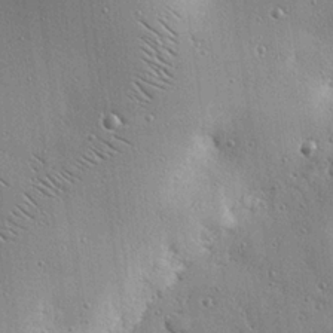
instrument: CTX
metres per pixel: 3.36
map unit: eHh
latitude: 23.9339
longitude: -89.2159
